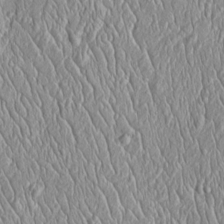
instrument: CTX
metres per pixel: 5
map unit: Htu
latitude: -4.4818
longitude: 158.0283
